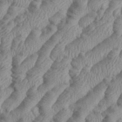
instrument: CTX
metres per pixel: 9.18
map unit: eHh
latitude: 36.4034
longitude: -137.4616
